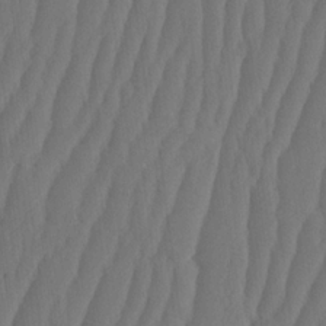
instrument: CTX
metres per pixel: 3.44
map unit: HNhu
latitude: -1.6344
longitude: 13.9745
